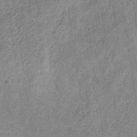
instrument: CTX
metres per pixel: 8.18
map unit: HNb
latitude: -32.6897
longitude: 58.0283
